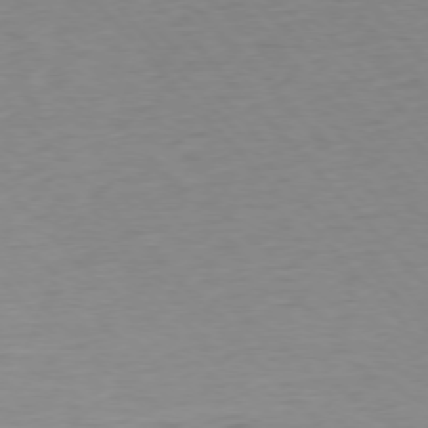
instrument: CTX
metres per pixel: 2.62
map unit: Ap
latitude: -76.7463
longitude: -80.7813
